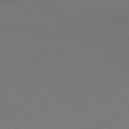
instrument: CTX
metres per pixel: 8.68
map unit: Hpe
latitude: 77.7638
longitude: -149.8772
